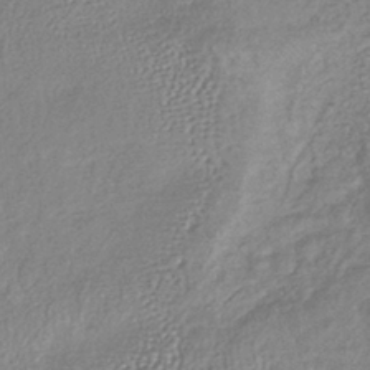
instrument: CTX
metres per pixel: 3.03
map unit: lHb
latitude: -40.1039
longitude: 70.8030
